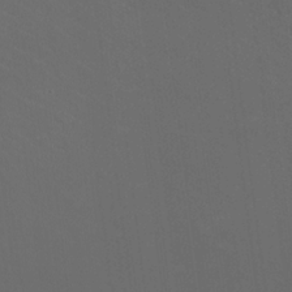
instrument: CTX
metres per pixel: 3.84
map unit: HNhu
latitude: 1.2537
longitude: -1.6316
